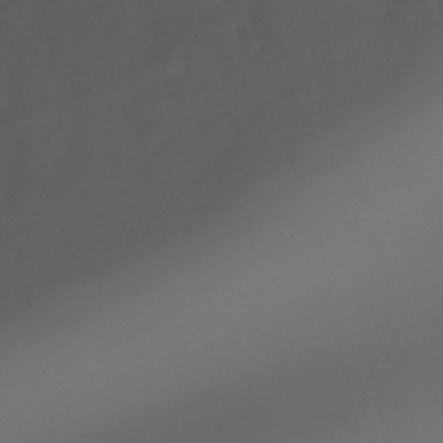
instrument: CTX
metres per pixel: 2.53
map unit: Ht
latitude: -14.7464
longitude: -51.1781
